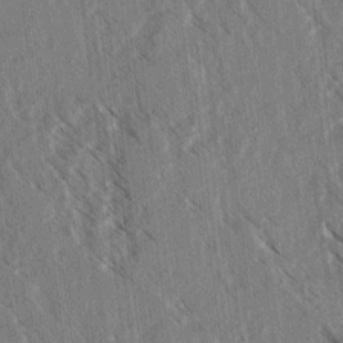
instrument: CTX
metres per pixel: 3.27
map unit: lAvf
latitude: 4.1578
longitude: -105.6505
